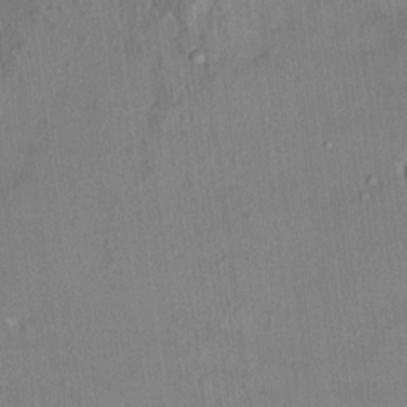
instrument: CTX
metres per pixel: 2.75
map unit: HNhu
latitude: 3.3481
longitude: 8.1795
